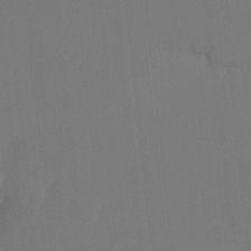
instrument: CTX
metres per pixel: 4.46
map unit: Ht
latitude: -15.9745
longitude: -48.5168
